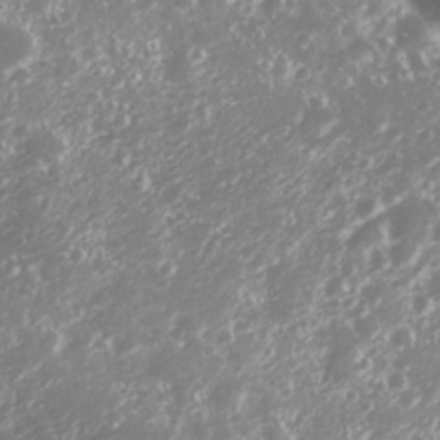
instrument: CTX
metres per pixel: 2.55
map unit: Nhu
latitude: 27.1970
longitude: -60.2900
